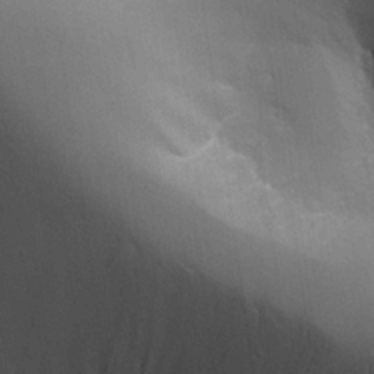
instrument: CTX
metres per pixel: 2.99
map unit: Aa
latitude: 25.6316
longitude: -127.8395
